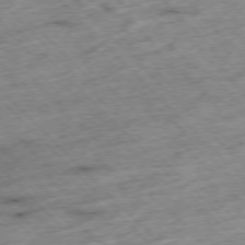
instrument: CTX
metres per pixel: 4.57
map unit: Hpe
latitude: -76.9920
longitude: -15.6127
